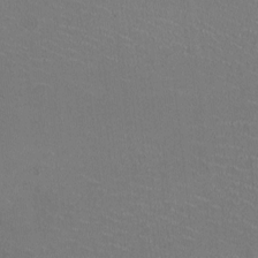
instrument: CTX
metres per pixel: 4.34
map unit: HNhu
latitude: -2.1983
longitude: -2.1200
